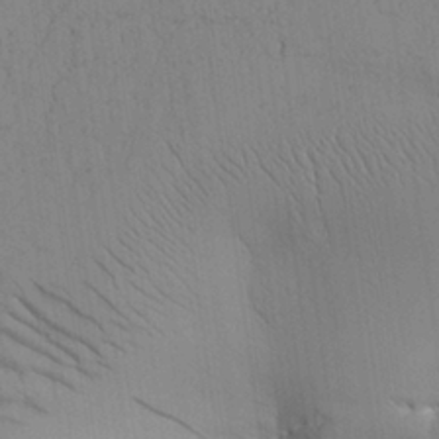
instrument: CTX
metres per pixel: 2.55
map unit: Aa
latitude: 26.4034
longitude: -137.2537
